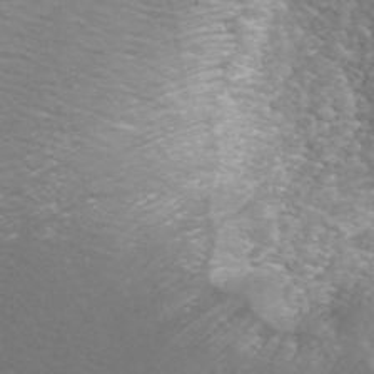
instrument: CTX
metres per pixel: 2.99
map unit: ANa
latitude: 44.4601
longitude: 23.4644
